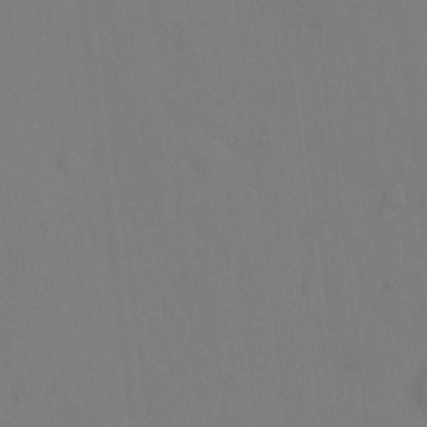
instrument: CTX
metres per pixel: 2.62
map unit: Hto
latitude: -0.5952
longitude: -34.0444
